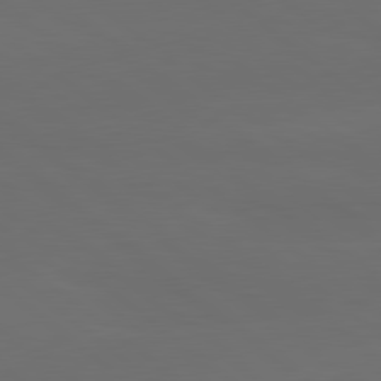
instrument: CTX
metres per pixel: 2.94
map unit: lApd
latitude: 80.1578
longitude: -115.4993
